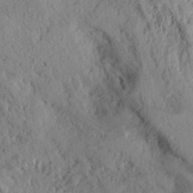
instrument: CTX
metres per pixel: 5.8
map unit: eHh
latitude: 24.2333
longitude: -79.8961
